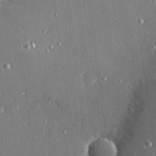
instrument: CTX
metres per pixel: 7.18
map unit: Hve
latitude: 27.6127
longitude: -90.3467
